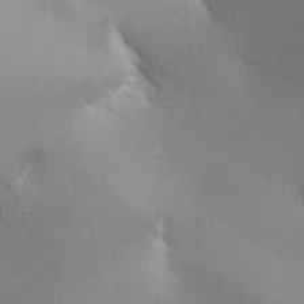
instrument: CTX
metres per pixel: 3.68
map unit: lAa
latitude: -9.9745
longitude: -125.5560
